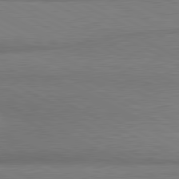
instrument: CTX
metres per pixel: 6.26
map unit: lApd
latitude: 80.9325
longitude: 164.9920
